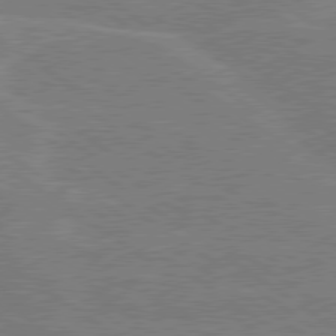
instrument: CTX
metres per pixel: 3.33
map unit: Hpe
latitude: 79.1214
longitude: -130.5168
